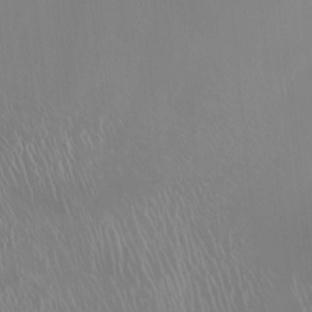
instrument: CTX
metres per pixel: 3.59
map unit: HNhu
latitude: -3.1242
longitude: -6.3278
